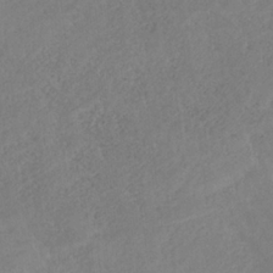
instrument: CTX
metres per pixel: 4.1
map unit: HNb
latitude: -33.2187
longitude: 64.3873
